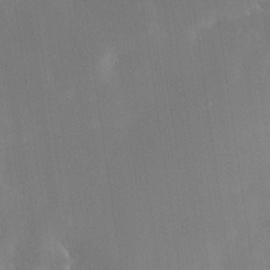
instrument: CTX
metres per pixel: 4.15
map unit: Nhe
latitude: -32.3118
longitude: -117.2348
